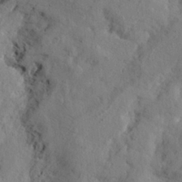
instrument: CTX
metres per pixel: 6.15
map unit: eHh
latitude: 24.2144
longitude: -80.3278
